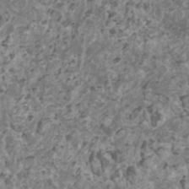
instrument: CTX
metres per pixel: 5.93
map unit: HNhu
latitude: 1.9339
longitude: 3.6532
